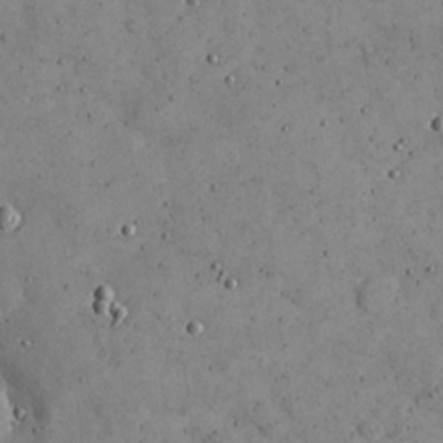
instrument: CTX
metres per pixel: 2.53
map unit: eHh
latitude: 21.8206
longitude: -65.4426
